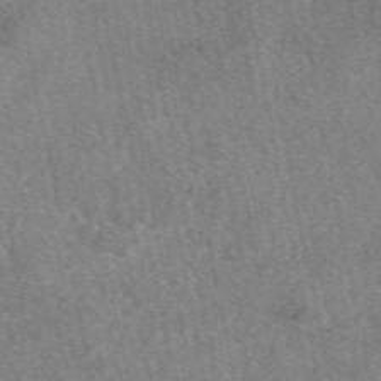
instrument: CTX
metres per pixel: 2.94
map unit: eAb
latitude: 49.0836
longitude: 109.4643
